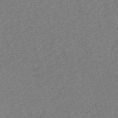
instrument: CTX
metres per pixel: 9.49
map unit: HNb
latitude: -53.1242
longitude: -48.4979
